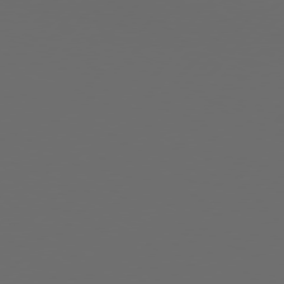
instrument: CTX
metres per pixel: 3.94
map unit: Hpe
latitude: 76.4790
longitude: -139.2537
